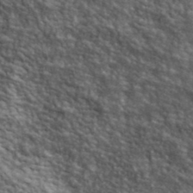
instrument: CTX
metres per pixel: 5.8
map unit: lHvf
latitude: 40.4978
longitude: -89.2915
